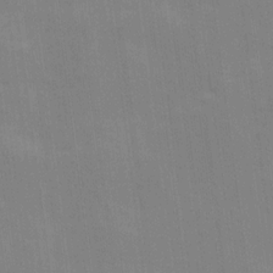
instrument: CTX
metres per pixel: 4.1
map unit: Ave
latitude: 16.4412
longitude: -138.4223
